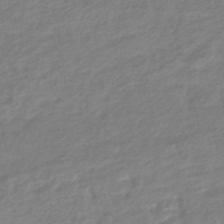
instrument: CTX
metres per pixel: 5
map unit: eHb
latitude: -45.5210
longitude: 89.5966
